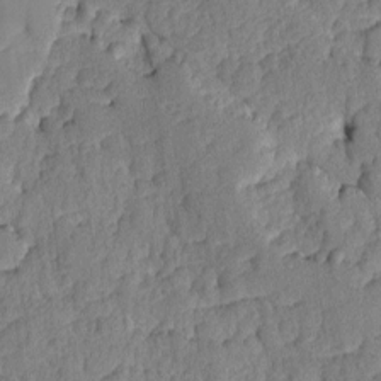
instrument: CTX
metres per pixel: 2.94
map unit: Ave
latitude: -8.7274
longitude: -116.6680
